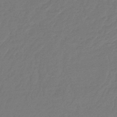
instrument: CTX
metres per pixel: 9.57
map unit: eHb
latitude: -36.8030
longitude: 78.9163
